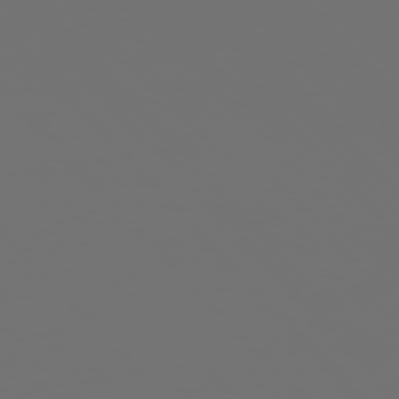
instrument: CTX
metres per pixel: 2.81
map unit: Hpe
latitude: 76.3656
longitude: -142.2334
